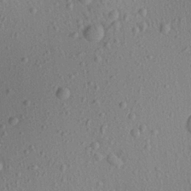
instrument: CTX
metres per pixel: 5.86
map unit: Aa
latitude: 22.4223
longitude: -139.3104
